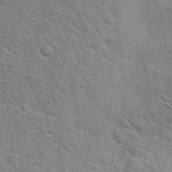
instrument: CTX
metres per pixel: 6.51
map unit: Hto
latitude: 18.6868
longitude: -51.8205
